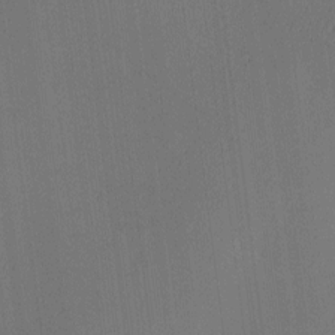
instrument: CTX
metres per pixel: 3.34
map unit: eHh
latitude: -3.4265
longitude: 17.3510
